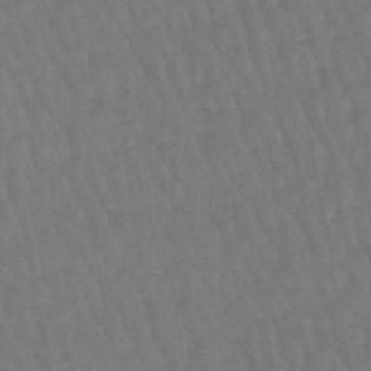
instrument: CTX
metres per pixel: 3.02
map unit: eHb
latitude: -46.7085
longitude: 80.5763
